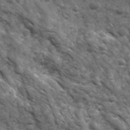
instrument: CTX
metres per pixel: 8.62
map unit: Ave
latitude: 17.3860
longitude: -132.3089
